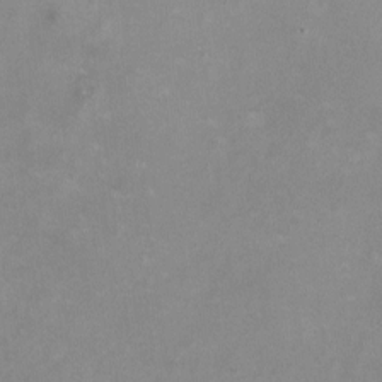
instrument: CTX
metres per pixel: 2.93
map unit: HNhu
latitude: -0.3307
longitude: -4.2900
